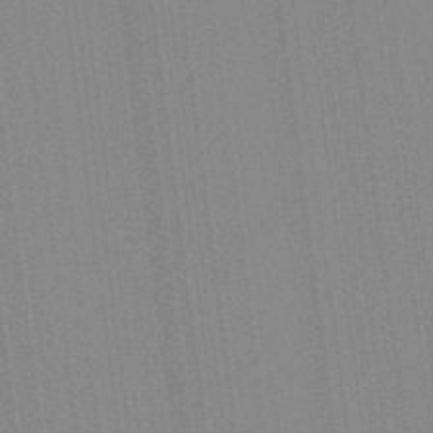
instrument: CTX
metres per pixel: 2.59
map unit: Aa
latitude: 28.1011
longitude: -147.6316
